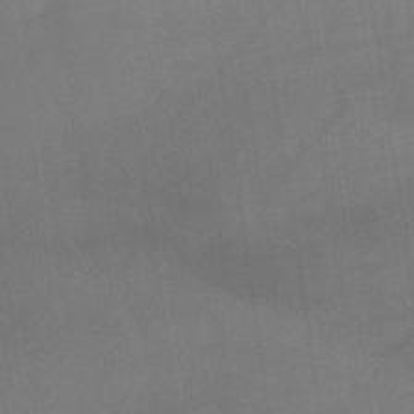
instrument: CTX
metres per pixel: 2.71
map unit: lHb
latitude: -45.3888
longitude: 72.8408
